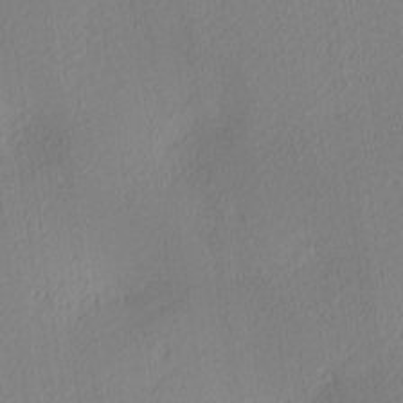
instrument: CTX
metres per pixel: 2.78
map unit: Ave
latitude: 3.3670
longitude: -114.9702
